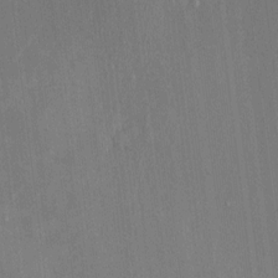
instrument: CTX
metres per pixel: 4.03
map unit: HNhu
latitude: -0.6897
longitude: -7.8772
